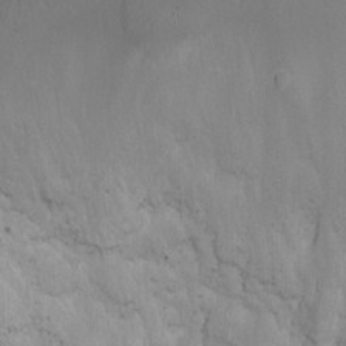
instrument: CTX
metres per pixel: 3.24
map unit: eHh
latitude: -1.5211
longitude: -78.5357
